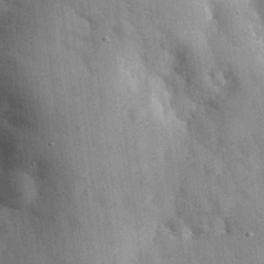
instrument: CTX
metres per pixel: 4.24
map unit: eHh
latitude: 31.0837
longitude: -72.7625
